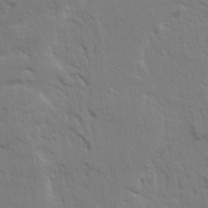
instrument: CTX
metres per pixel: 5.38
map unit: Ave
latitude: 22.2900
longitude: -130.3090
